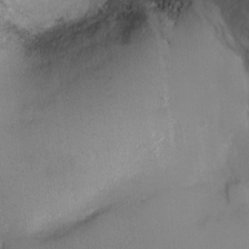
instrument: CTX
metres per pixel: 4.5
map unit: Ht
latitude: -2.4628
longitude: -28.5923
